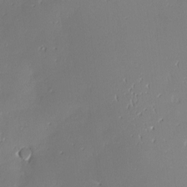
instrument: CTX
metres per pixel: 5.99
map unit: Nve
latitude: -8.0661
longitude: 173.1242
